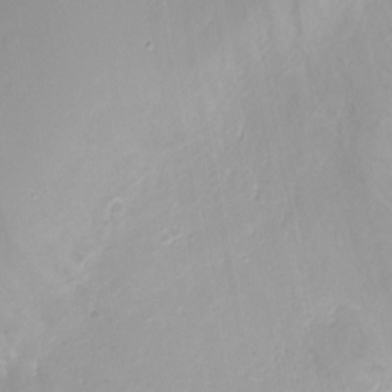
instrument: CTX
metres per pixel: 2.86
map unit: Ht
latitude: -16.0472
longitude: -41.8961
